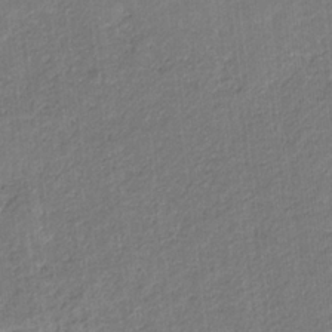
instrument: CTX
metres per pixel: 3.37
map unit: eHb
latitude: -30.4818
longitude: 66.0094
